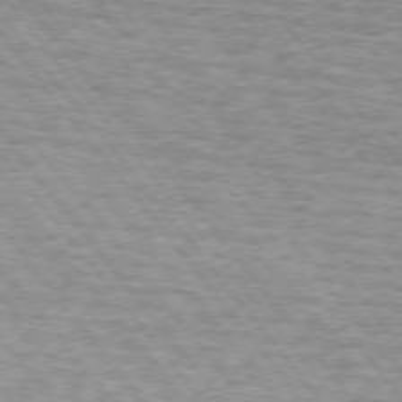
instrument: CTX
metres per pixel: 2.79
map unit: lApd
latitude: 73.7261
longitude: -77.1970
